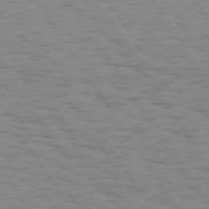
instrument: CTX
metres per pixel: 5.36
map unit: Hpe
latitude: 74.3089
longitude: -136.3845
